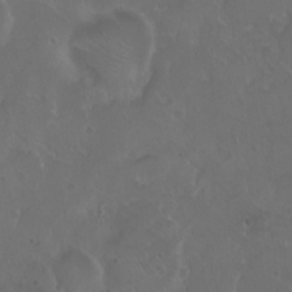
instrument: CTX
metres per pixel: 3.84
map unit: eHh
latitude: 0.9891
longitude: -54.6112
